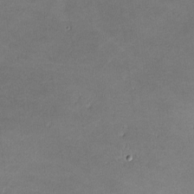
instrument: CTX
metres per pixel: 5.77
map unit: lHvf
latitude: -11.4832
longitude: -103.0080
